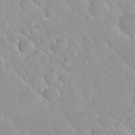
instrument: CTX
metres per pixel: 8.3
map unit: Nhu
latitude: 29.1781
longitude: -54.9891
